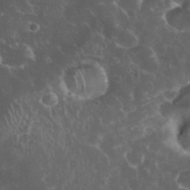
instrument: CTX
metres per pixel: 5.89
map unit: eHh
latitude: 33.8205
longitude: -61.7638
